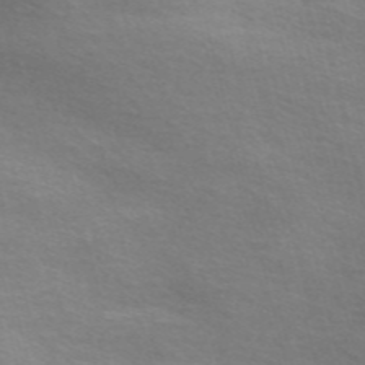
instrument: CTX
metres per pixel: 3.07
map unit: Nve
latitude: -57.0108
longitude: 59.9367
